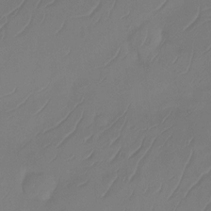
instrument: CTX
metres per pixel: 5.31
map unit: Ht
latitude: -14.6330
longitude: -49.5749
